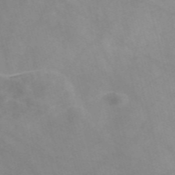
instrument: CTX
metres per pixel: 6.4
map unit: Nve
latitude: -57.6533
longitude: 58.4628
